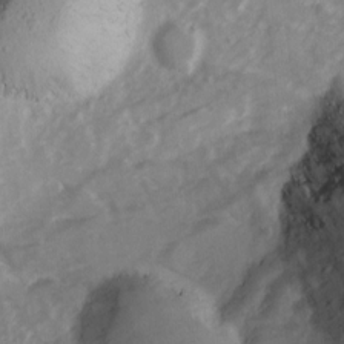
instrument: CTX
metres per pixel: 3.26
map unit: Ave
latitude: 13.0081
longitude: -103.4426
